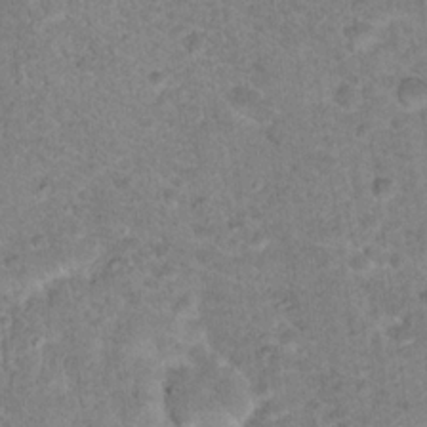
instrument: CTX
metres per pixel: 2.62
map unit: Nhu
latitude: 17.2159
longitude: -31.3482
